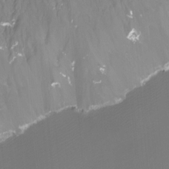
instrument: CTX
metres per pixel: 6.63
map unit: Htu
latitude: -13.3321
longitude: -47.4616
